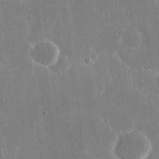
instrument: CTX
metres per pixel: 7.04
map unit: eHh
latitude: 16.3845
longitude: -71.1214
